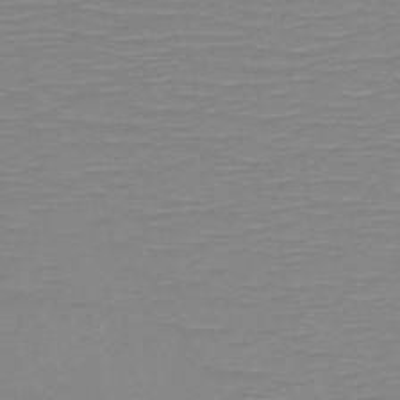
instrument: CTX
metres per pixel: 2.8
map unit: HNb
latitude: -49.5210
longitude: -45.2537
